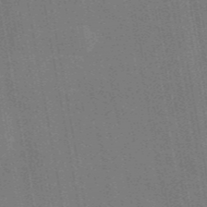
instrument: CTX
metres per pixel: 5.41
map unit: eAb
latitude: 46.1578
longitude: 122.2929
